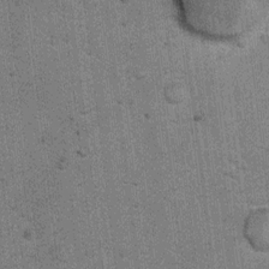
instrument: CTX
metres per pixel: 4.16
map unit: Ht
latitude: 8.8569
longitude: -36.9325
